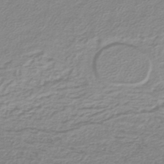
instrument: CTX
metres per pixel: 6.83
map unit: lHb
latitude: -41.5399
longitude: 62.4629
